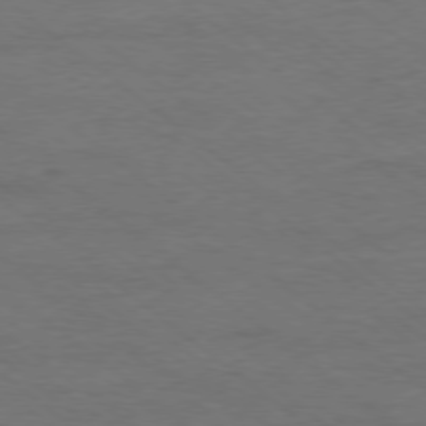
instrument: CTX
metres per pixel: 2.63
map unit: Ap
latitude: -78.5195
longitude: -92.6301
